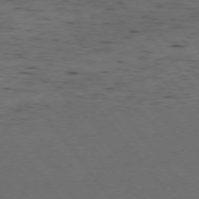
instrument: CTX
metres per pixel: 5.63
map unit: Ap
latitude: -76.1228
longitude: -62.6680
